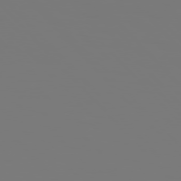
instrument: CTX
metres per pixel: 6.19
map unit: Hpe
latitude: 76.5168
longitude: -136.2712
